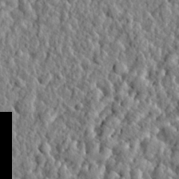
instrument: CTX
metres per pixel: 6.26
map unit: eHh
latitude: 27.7450
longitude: -76.5168
